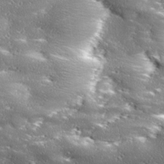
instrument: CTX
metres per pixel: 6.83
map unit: Ave
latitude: 18.2711
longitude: -136.9136
